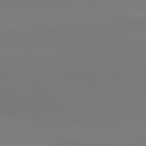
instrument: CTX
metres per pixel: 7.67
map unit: lApd
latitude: 80.8191
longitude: 146.7274
